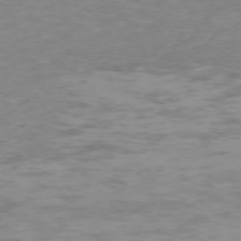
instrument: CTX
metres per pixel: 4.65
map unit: Ap
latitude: -74.9353
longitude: -79.4616
